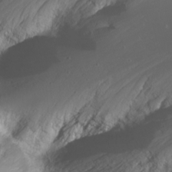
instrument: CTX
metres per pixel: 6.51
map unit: Nhu
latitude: -10.0283
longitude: -69.1403
